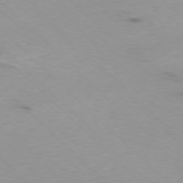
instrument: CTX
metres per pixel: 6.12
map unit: Ap
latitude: -77.5399
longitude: -91.1025
